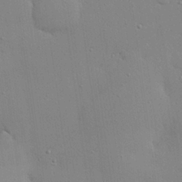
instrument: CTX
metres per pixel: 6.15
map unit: eHh
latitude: 24.3656
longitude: -89.2915
